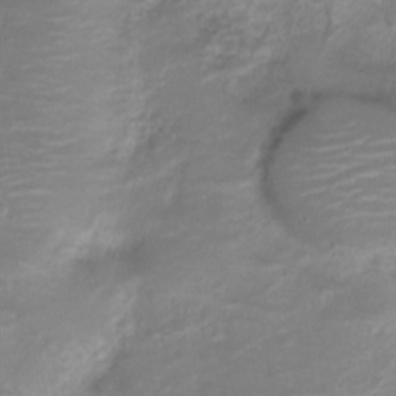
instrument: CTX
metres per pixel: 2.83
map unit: Nve
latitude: -20.4251
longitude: 103.8422
